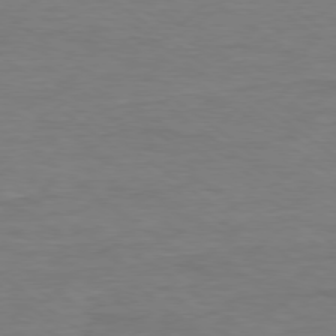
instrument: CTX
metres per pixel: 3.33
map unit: Ap
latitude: -78.9541
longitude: -88.9325
